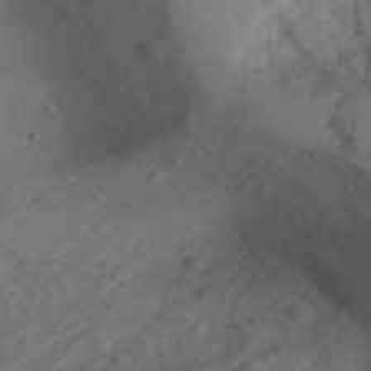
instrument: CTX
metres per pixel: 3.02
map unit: Aa
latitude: 24.1011
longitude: -131.5749
